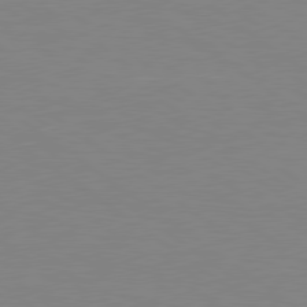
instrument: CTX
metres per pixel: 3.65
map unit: Hpe
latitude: 78.8569
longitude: -125.1025
